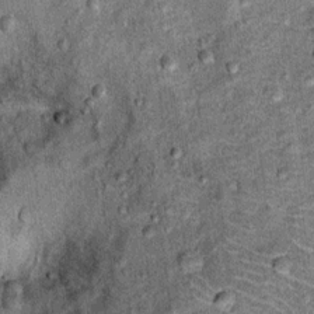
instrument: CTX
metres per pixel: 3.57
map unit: Ht
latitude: 11.7639
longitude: -39.0269
